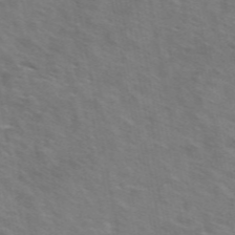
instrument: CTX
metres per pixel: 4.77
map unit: ANa
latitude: 49.4426
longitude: -74.7435
